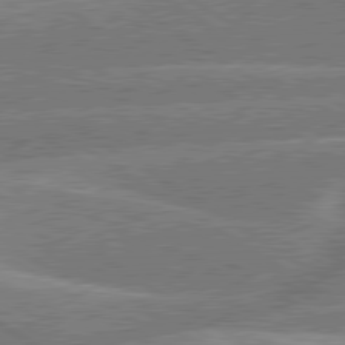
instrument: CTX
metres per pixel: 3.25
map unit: lApd
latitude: 79.9717
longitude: -145.8394
